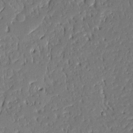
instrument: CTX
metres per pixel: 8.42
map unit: Ave
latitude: 15.1026
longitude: -140.0444
